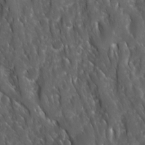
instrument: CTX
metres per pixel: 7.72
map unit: Ave
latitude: 15.8395
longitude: -132.3467
